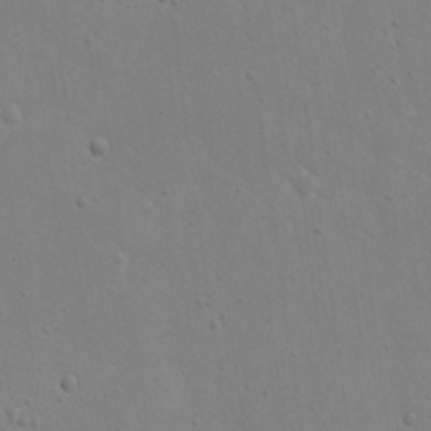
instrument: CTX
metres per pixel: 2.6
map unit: eHh
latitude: 21.8584
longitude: -68.9325
